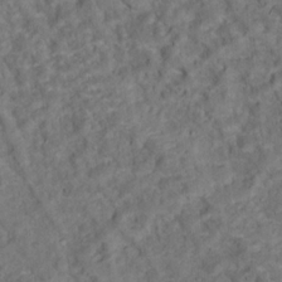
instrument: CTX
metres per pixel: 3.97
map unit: Ht
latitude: 15.0270
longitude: -37.7450
